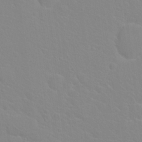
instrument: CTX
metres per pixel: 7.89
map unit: Hto
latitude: 20.5546
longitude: -33.2159
